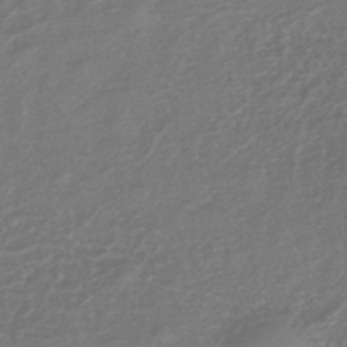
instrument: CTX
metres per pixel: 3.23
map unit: eHb
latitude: -43.3131
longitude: 82.2739
